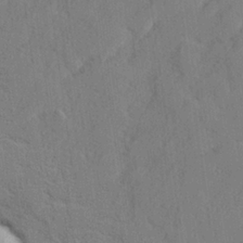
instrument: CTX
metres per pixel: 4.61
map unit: lHvf
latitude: 25.0269
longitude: 142.7463
